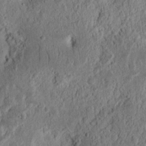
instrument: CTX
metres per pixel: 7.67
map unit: Ht
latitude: 13.7639
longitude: -74.0444
